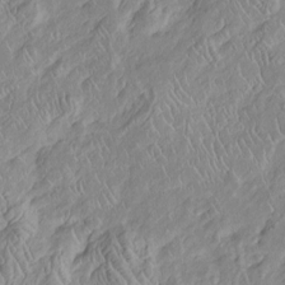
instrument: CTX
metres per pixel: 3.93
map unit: Htu
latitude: -6.6329
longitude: 153.3131
